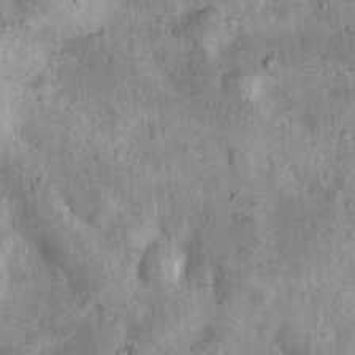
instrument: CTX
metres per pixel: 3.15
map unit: Nhu
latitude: 7.8016
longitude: -23.9906
